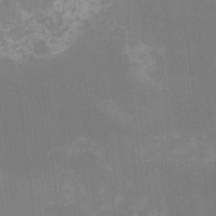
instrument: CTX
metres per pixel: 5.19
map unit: Nhu
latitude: -8.4062
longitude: -85.0648
